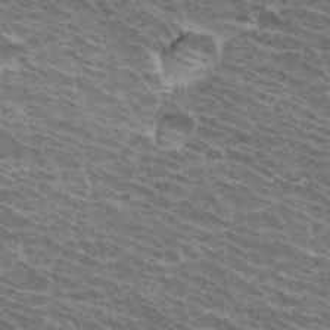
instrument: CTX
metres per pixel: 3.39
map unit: Hto
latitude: 31.8773
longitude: -41.8205
